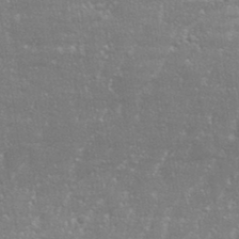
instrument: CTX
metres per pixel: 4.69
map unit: eHh
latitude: 34.3278
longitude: -132.2712
